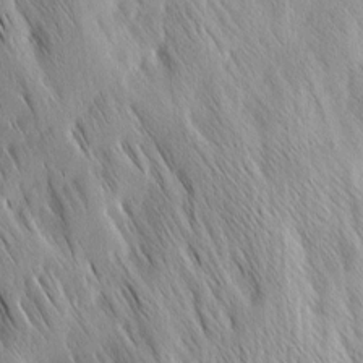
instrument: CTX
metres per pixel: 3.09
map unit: Ave
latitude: 9.3860
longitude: -104.2901
